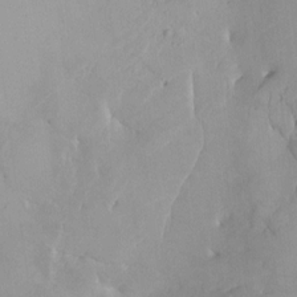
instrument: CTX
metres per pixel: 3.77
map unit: HNhu
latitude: 6.1200
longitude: 8.9353
